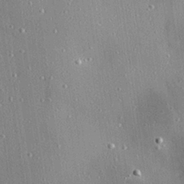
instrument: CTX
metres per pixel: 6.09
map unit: Hve
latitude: 27.9150
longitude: -90.4034
